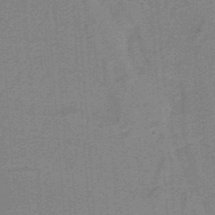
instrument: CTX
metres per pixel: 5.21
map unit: HNb
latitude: -38.2929
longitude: 53.9745
